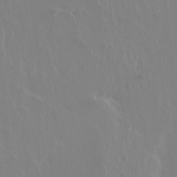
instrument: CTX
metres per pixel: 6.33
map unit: Ht
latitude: -2.5762
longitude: -60.4601
